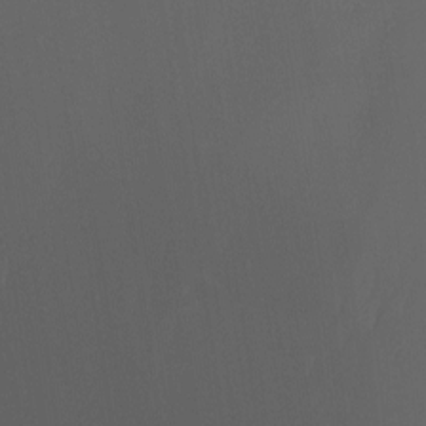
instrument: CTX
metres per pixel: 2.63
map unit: Htu
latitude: -6.5196
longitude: -67.6693
